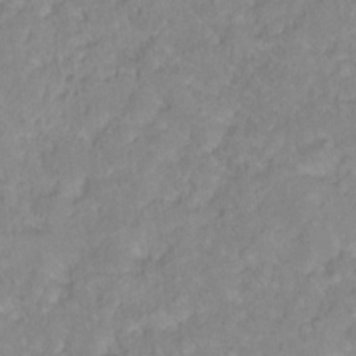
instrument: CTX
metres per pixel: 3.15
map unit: Hto
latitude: 18.1577
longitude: -37.9528
